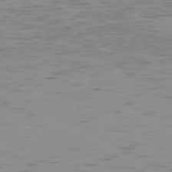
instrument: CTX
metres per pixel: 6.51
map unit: Ap
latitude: -79.6155
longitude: -72.1200
